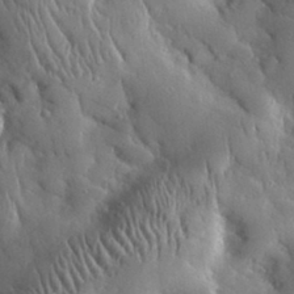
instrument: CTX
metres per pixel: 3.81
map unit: lHvf
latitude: 33.1970
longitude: -84.8758
